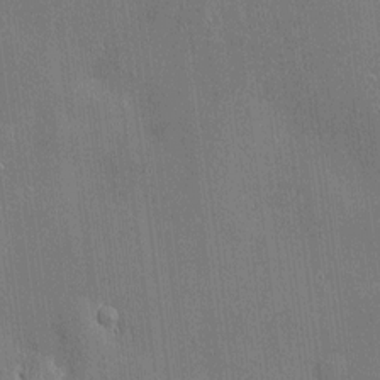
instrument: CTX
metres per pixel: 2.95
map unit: Htu
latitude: -7.2187
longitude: 175.9745
